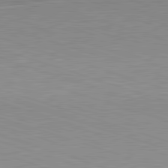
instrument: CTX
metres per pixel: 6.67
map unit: Hpe
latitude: -82.7841
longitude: 6.5384
